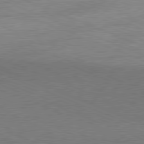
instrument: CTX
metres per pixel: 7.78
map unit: Ap
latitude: -81.8989
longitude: -83.5371
